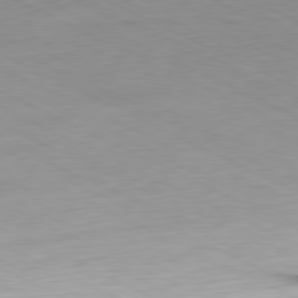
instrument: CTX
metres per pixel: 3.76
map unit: Ap
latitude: -81.0676
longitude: -69.5938
